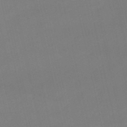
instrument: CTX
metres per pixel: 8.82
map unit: lHb
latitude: -46.8408
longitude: 66.7841
